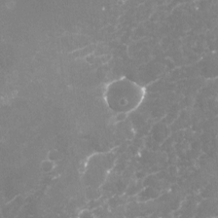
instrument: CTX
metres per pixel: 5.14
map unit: Nhu
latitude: -18.0850
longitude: -57.6127
